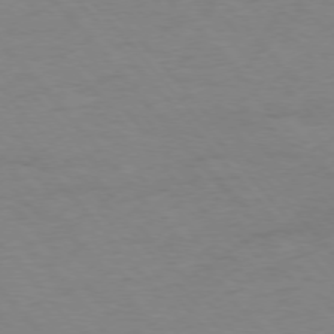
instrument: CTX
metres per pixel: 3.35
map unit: Ap
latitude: -76.5007
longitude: -88.3846
